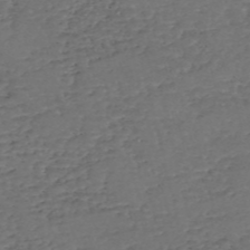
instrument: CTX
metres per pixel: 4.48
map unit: eHh
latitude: -55.0109
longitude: -89.9151
